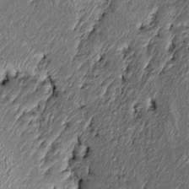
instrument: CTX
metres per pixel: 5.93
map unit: Htu
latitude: -7.6533
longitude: 157.1620
